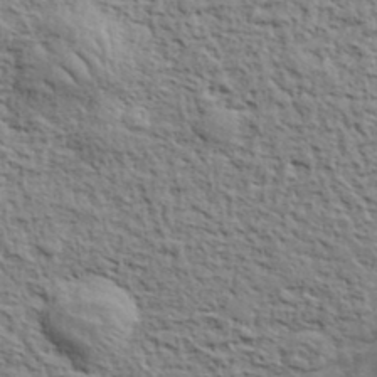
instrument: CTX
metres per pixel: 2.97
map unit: eHh
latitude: 37.4805
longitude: -81.8772
